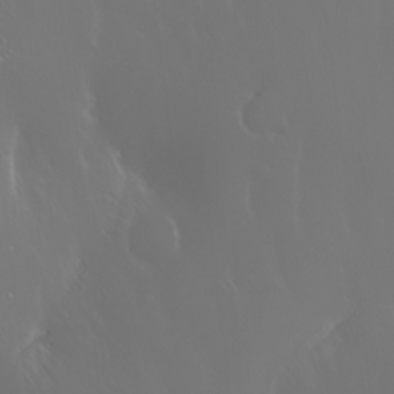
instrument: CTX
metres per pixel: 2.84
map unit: Nhu
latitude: -6.2739
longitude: -90.8002
